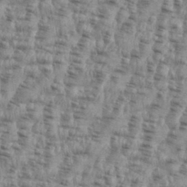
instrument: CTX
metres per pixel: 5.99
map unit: eHh
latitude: 35.7071
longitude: -136.5168
